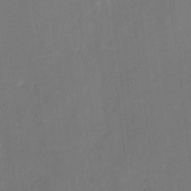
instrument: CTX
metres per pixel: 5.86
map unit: eHh
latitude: 5.8961
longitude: -68.6491
